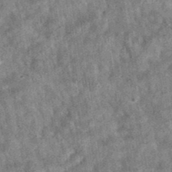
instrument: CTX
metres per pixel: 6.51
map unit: eAb
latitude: 35.9150
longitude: 115.0486
